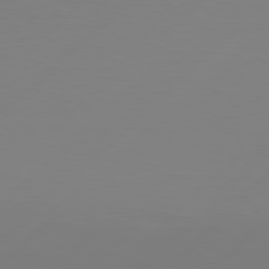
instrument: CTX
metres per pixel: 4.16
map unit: Hpe
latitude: 78.4412
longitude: 173.0297
